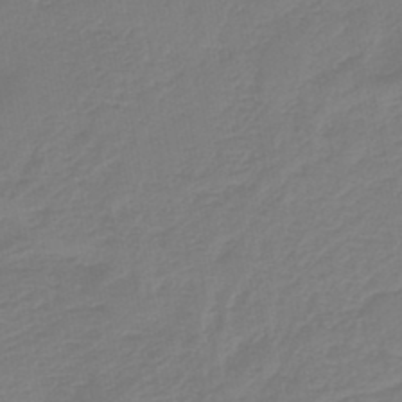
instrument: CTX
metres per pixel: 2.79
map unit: lHb
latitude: -42.5195
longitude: 63.4832
